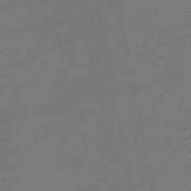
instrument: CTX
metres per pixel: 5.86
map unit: HNhu
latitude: -48.4251
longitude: 100.7274
